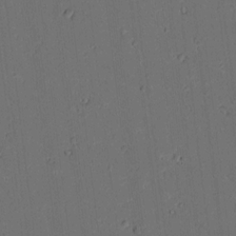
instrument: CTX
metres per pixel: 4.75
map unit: lAvf
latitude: 9.7828
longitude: 167.7478
